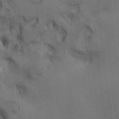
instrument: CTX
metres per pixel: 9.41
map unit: lAa
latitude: 11.9150
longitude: -108.4034
